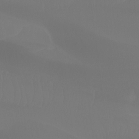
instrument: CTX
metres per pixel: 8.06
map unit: Htu
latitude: -13.3321
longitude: -70.8947
